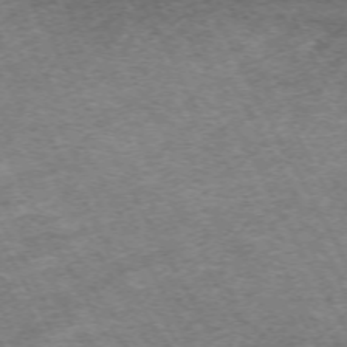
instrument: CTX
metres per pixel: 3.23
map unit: Hpe
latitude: -70.5007
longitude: 13.2943
